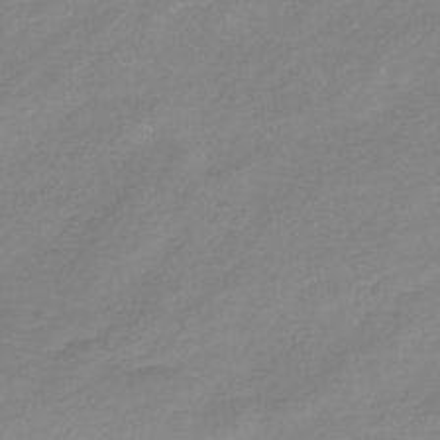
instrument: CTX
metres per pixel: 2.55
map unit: lHb
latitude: -37.0486
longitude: 73.4832
